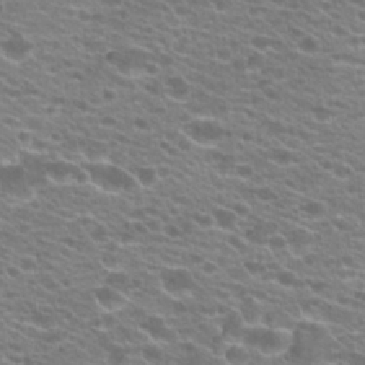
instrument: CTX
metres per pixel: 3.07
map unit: Hto
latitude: 21.3482
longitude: -37.7261
